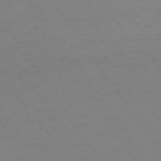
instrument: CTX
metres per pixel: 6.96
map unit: Ap
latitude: -73.5777
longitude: -85.6127
